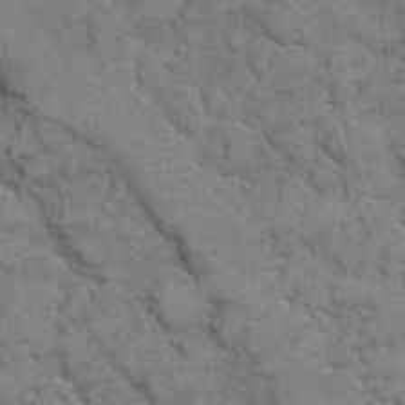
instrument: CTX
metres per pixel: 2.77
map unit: eHh
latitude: 7.0647
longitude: -65.3293
